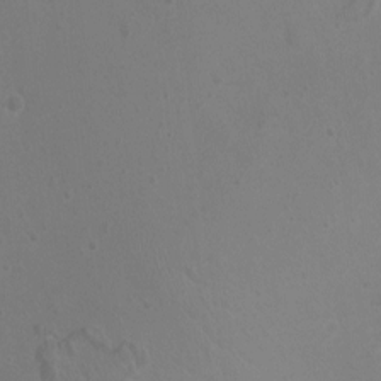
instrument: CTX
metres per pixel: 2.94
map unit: Ht
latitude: -1.8801
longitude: -18.1011
